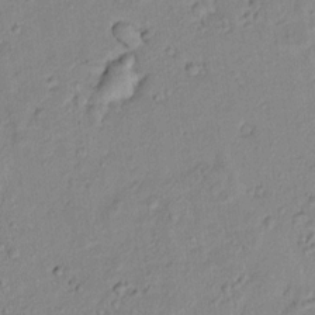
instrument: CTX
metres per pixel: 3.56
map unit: lAvf
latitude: 8.1956
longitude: 166.9542
